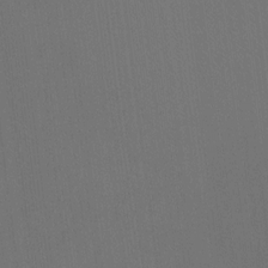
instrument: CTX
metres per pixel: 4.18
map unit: Ht
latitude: -10.5763
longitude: -38.5735
